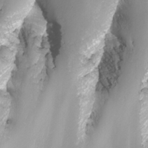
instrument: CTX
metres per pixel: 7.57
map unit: Nhu
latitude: -7.4832
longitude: -76.9891
